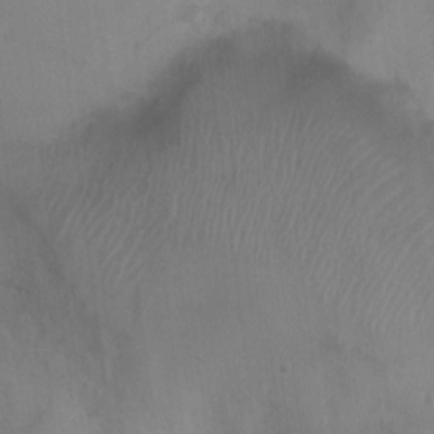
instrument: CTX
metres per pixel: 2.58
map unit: Ht
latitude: -4.3117
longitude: -16.9514
